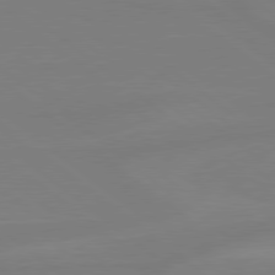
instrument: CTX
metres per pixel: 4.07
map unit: Hpe
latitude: 78.9325
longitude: -148.2145
